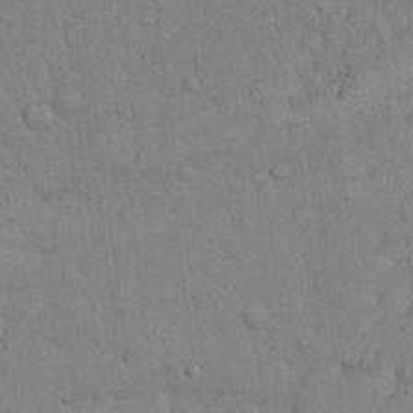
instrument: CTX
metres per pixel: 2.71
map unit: Nhu
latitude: 28.4412
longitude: -69.4049
